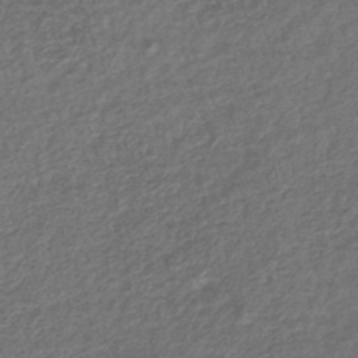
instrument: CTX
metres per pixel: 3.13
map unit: lHb
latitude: -40.9353
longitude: 70.8030
